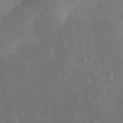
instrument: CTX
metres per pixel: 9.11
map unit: eHh
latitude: 24.8757
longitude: -67.4804
